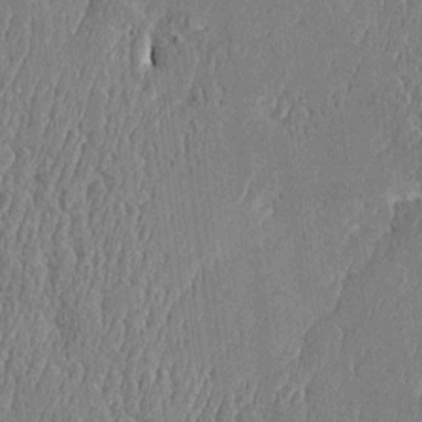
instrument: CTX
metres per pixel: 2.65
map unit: Htu
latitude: -5.6533
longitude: 176.2173
